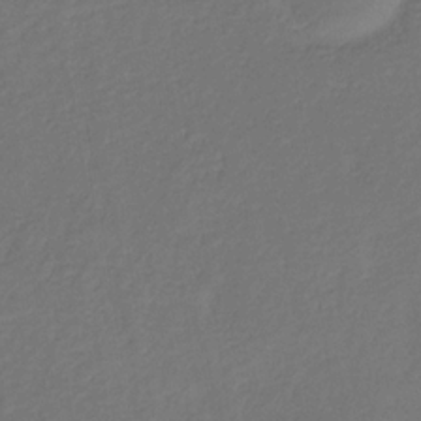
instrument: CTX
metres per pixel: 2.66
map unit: eHb
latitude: -31.4643
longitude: 71.9367
